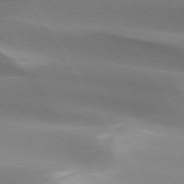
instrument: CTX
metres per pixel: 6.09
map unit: lApd
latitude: 73.5183
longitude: -51.3481
